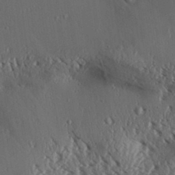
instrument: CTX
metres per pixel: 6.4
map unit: Aa
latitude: 31.5183
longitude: -137.5182
